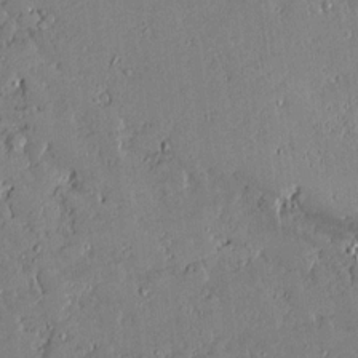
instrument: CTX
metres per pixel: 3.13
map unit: lAvf
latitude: 16.0633
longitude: -127.4804
